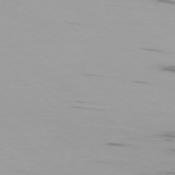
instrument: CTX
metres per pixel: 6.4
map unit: Ap
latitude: -75.4266
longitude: -68.8191
